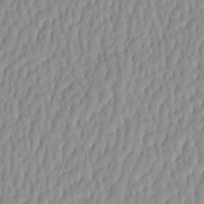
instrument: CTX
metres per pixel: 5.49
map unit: HNhu
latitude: -4.4818
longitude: 14.0283
